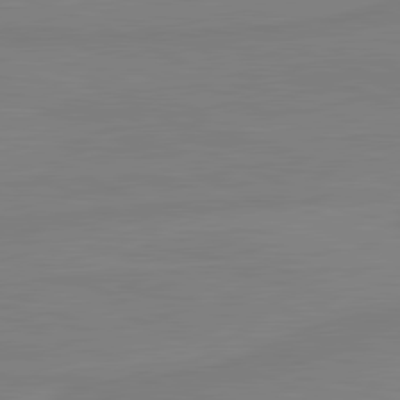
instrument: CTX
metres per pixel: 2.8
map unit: lApd
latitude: 81.4615
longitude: -178.2145
